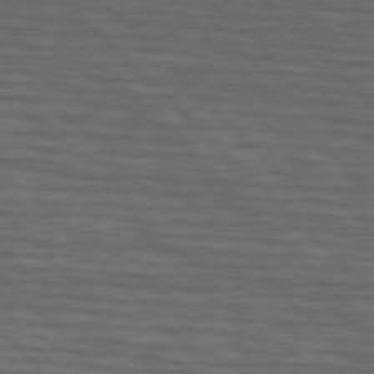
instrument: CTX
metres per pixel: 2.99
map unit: lApd
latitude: 75.4426
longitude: -83.3292
